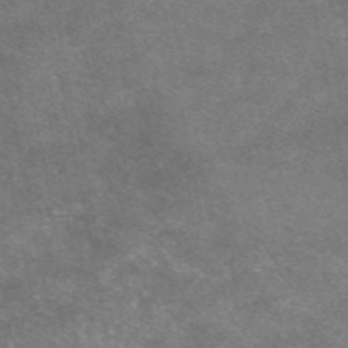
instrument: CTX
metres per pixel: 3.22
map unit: eAb
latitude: 47.4805
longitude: 125.1809
